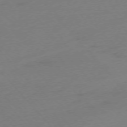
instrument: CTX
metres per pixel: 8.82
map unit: Ap
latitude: -75.7667
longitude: -71.1214
